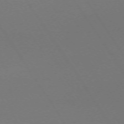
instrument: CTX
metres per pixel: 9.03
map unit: Ap
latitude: -73.8233
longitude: -72.5168
